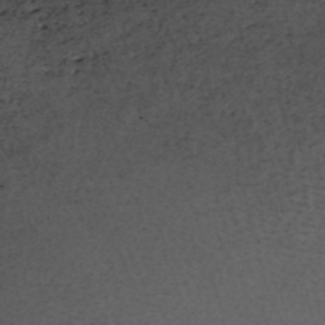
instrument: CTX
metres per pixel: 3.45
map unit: eHh
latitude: -54.3306
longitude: -90.7435
